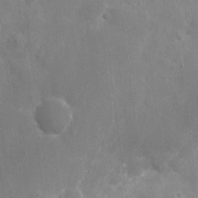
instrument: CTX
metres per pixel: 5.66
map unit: eHh
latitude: 9.6505
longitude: -70.4223
